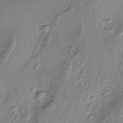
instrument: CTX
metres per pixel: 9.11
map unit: lAa
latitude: -4.6707
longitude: -123.3104
